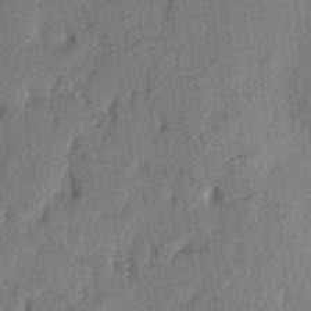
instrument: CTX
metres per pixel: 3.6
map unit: eHh
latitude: 5.2726
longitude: -73.8395
